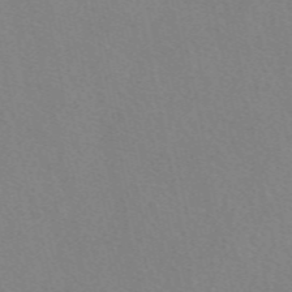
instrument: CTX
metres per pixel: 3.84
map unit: eAb
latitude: 50.7813
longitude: 108.2361
